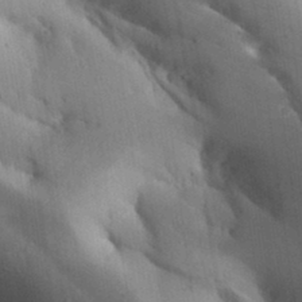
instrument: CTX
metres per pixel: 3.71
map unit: Aa
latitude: 32.5735
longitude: -144.7624
